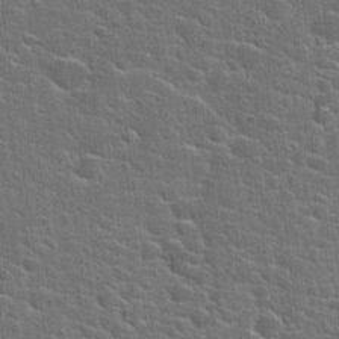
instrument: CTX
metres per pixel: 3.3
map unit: Hto
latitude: 22.9892
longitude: -44.3656
